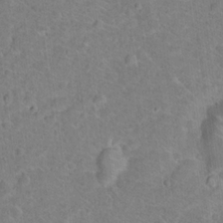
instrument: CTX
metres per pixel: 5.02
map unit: Hto
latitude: 17.7639
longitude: -43.4993
